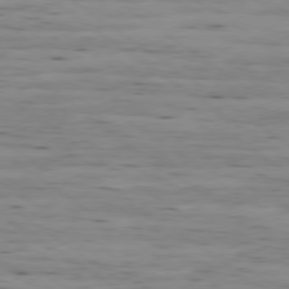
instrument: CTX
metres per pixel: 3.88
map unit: Ap
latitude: -79.4832
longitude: -101.7828
